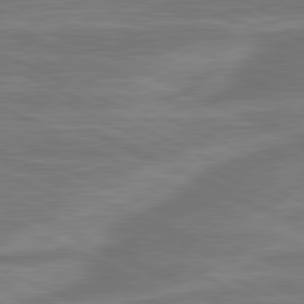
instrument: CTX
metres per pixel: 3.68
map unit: lApd
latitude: 81.1592
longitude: -174.8569
